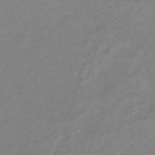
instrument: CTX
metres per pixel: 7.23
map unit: eHb
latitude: -41.2376
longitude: 83.3698
